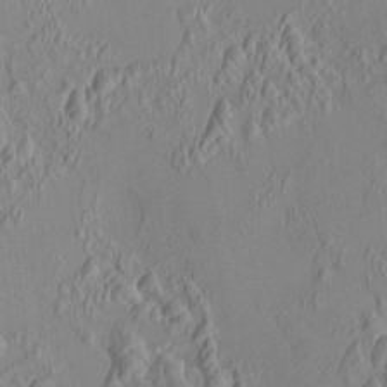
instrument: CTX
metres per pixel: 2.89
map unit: HNhu
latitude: 7.0080
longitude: 13.0675
